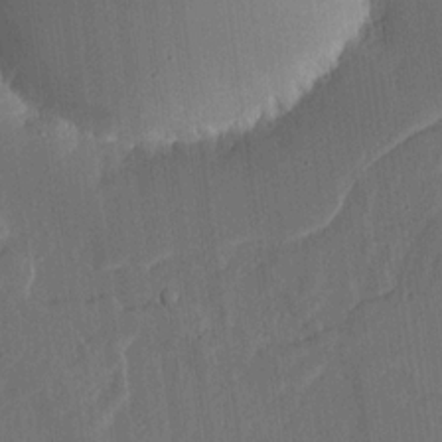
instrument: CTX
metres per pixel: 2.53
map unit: lHvf
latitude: 17.6505
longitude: -117.3104
